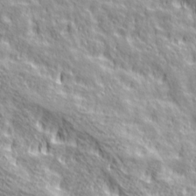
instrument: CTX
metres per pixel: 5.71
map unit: Ave
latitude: 20.5924
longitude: -134.7813
